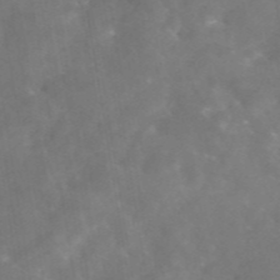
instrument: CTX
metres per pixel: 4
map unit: eAb
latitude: 46.1200
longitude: 126.4440
